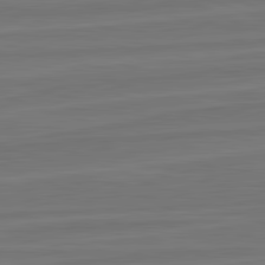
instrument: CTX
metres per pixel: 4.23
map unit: lApd
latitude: 82.3845
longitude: -174.5357
